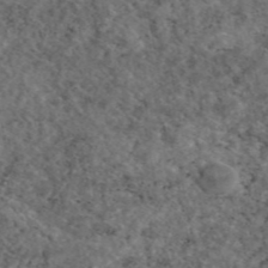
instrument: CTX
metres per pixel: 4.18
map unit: eAb
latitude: 45.8016
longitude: 113.7478
